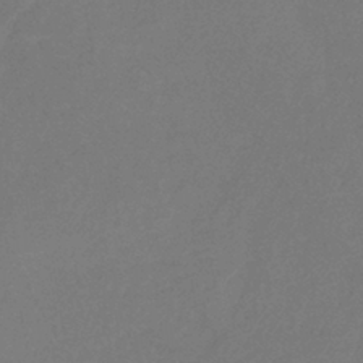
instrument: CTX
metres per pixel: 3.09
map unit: lHb
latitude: -39.9367
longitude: 74.9920
